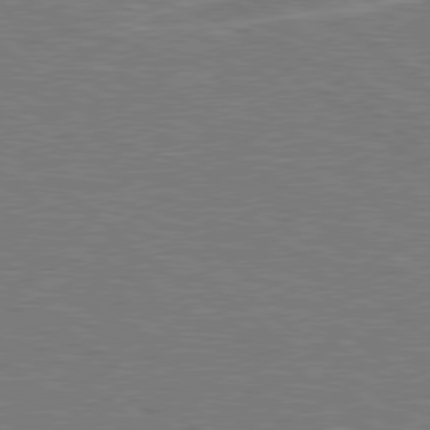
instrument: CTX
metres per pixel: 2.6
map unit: Hpe
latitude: 78.4223
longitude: -153.2726
